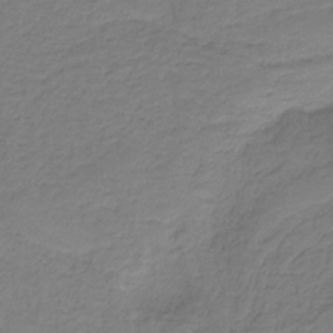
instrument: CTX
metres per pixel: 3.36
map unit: HNb
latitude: -38.2173
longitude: 53.5021
